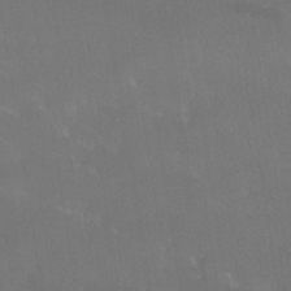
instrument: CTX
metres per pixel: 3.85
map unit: HNhu
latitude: -43.0108
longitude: 94.3495
